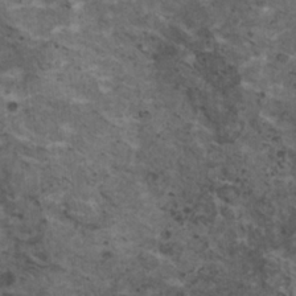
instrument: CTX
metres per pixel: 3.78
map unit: HNhu
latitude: 2.7624
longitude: 4.1228
